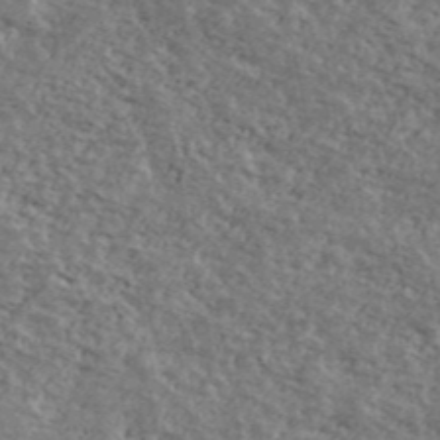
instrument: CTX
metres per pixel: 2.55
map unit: Ave
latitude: 40.8002
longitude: -108.4790
